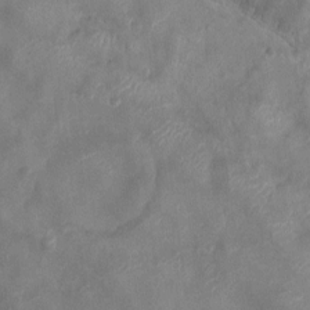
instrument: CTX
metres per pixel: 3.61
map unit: Ht
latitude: -2.7841
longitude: -19.8205
